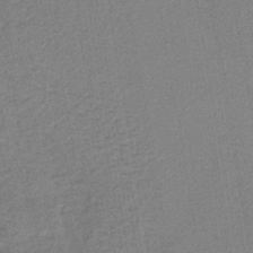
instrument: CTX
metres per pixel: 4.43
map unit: lHb
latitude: -40.5951
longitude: 60.9353
